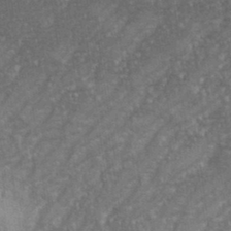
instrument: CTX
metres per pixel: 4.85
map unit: eHh
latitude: 35.3103
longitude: -133.7639
